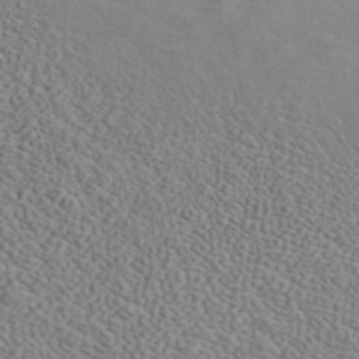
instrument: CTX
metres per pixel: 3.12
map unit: ANa
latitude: 43.2915
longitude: 28.9353
